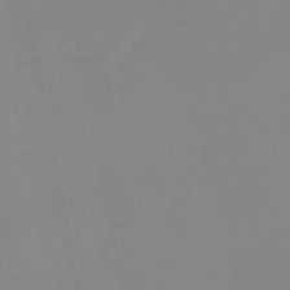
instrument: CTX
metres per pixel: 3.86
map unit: eHb
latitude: -48.7841
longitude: 84.9541
